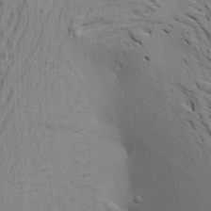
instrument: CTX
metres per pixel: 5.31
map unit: Aa
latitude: 21.2159
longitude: -148.4979
